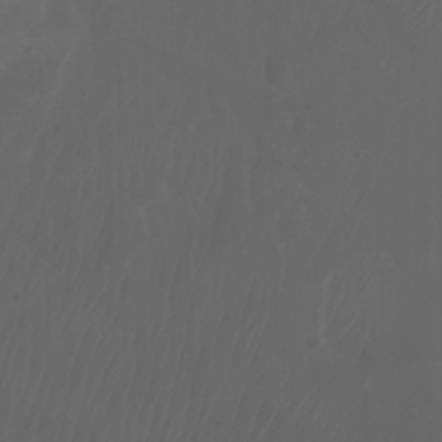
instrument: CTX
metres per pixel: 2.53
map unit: Nhu
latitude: -7.5210
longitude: -81.5560
